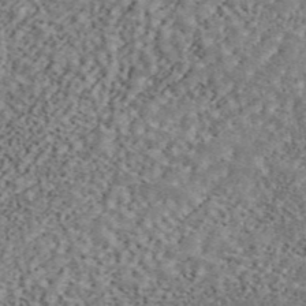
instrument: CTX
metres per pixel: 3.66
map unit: ANa
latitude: 45.4048
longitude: 45.3888
